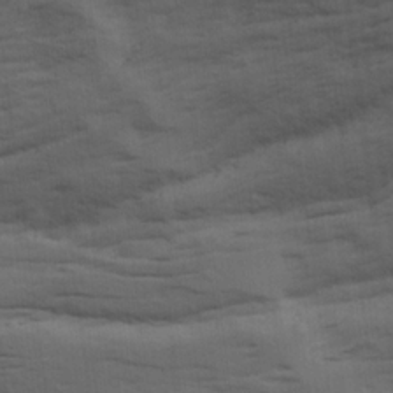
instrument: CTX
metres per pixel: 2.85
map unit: Ave
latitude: 18.1955
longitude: -129.1214
